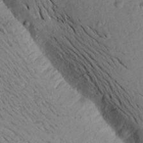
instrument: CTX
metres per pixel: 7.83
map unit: Aa
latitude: 17.6505
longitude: -144.6301
